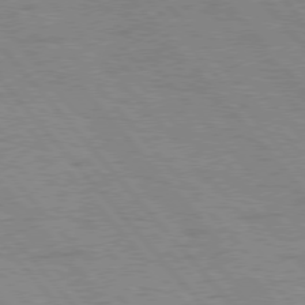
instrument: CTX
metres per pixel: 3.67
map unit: Hpe
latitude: 76.7246
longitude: -153.2915
